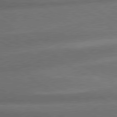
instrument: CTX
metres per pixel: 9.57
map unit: lApd
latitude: 79.7639
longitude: -153.7072
